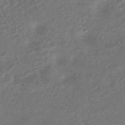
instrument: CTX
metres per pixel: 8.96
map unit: HNhu
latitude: -43.4076
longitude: 92.1606
